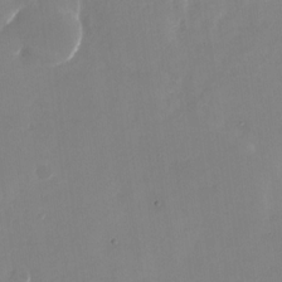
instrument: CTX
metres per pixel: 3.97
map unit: Nhu
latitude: -28.2551
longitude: -68.9325
